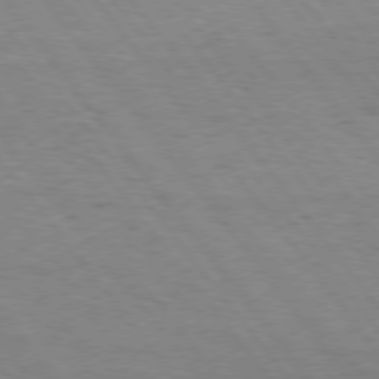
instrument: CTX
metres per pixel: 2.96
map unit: Hpe
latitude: 75.2348
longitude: -145.1025
